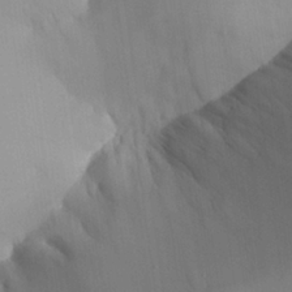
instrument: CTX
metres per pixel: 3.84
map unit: Aa
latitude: 24.8569
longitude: -132.3656
